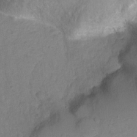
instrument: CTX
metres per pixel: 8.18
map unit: Hto
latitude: -7.3698
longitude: -39.8016
